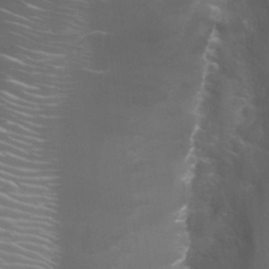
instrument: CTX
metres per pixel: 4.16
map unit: Nhu
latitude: 27.7450
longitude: -60.6490
